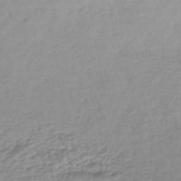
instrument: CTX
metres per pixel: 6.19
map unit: lHb
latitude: -44.1039
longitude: 67.9556
